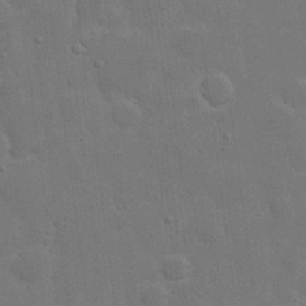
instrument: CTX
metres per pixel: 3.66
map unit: eHh
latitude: 21.5938
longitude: -62.4979
